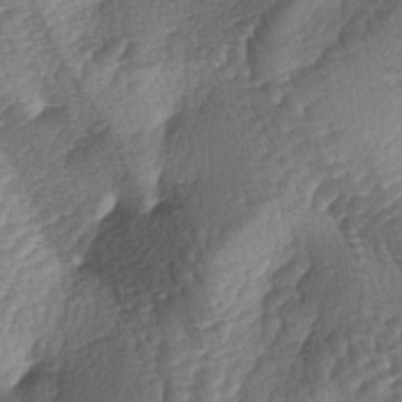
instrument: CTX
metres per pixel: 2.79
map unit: lAa
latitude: -3.9367
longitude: -127.5749
